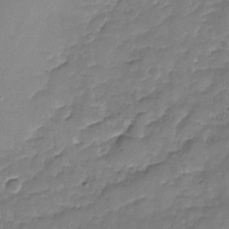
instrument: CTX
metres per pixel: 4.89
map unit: Nhu
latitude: -18.2173
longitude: -57.5182
